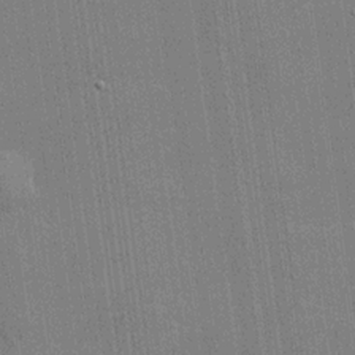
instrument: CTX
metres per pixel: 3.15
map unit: lHvf
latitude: 20.5735
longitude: 143.2376
